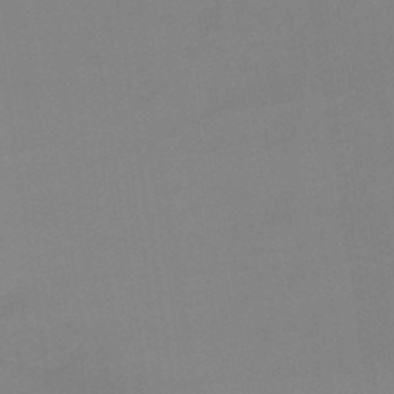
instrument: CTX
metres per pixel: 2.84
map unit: lHb
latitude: -48.8408
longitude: 67.7478
